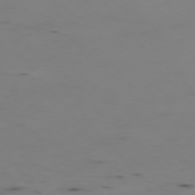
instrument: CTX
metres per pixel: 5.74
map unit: Ap
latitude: -76.2362
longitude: -67.2348
